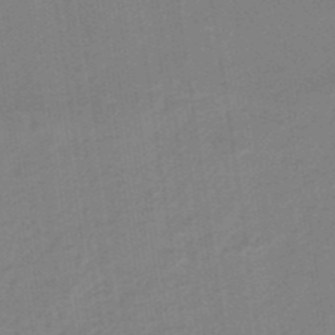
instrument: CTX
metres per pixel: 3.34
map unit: eHb
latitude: -46.1983
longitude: 87.4077
